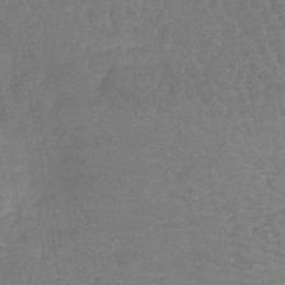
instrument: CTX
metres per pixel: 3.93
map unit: lHb
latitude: -41.2376
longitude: 66.7274
